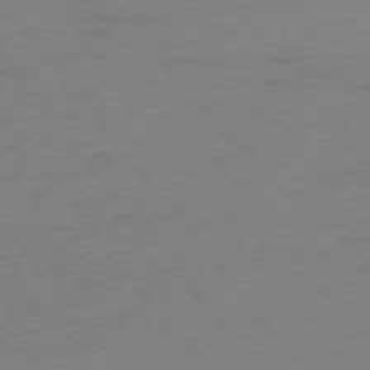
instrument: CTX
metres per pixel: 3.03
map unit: Ap
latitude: -75.8612
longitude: -73.1593
